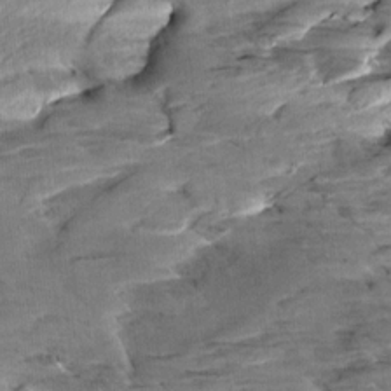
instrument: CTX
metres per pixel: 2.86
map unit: Aa
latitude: 10.5735
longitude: -141.7827
